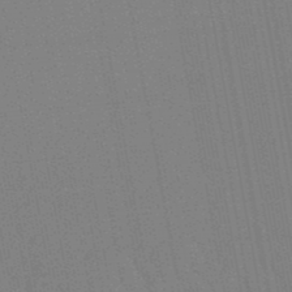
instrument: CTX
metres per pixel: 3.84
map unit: lHb
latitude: -48.6897
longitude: 74.9731
